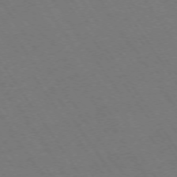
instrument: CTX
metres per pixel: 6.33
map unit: Ap
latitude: -74.1984
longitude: -78.2901
